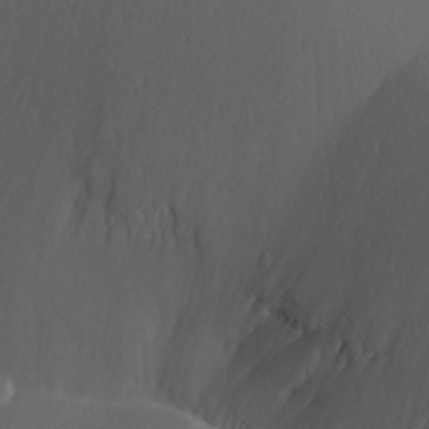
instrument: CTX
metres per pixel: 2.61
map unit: Aa
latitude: 26.2334
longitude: -128.4979
